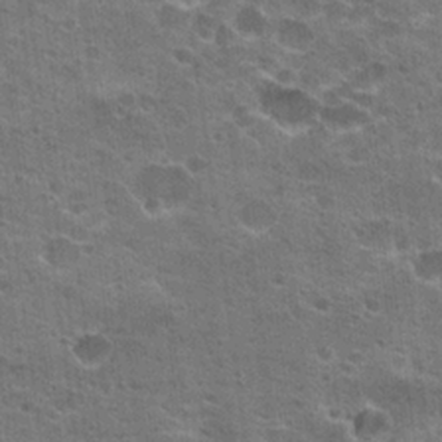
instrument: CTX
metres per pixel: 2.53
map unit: Hto
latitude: 22.9892
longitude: -42.9703
